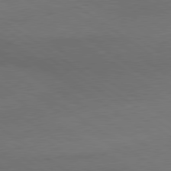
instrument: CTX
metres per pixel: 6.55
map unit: lApd
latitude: 79.6505
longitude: -177.8016
